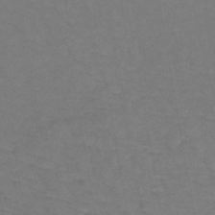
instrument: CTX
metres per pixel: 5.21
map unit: HNb
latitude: -50.4629
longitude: -53.1970
